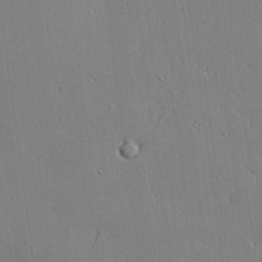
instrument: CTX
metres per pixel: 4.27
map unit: lHvf
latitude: 20.7058
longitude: 143.3131
